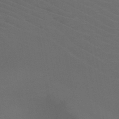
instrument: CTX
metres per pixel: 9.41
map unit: HNb
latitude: -49.9178
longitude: -46.2523
